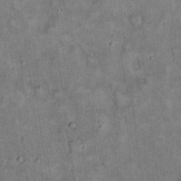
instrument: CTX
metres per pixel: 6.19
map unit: eHh
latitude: 19.0269
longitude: -60.8002
